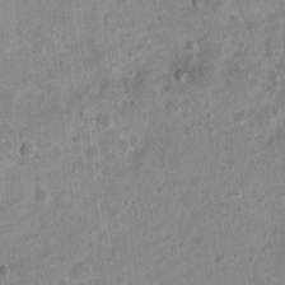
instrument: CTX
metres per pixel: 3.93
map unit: Nhu
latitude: 3.1403
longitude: -16.2144
